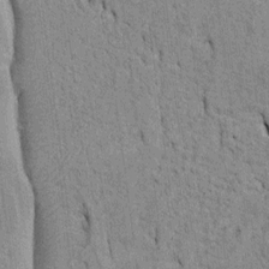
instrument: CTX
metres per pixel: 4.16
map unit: Htu
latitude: -5.5966
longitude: 152.6518
